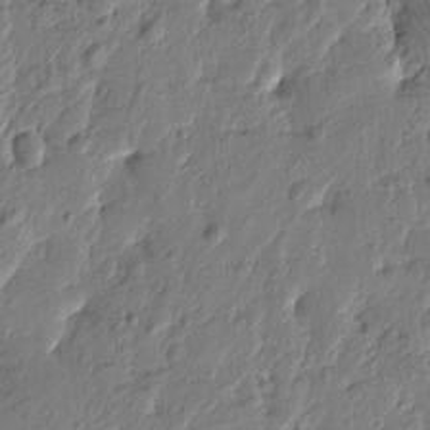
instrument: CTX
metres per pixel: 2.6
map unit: Htu
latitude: -1.9556
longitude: -178.9136
